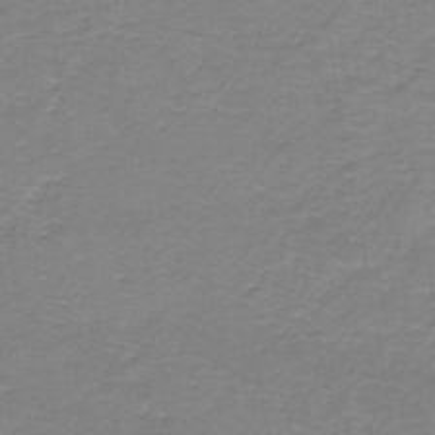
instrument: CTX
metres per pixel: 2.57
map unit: eHh
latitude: -44.3306
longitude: -29.9717
